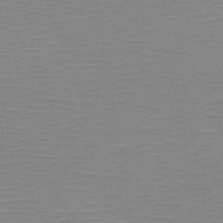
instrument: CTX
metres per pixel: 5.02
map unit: HNb
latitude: -47.0297
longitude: -40.7057
